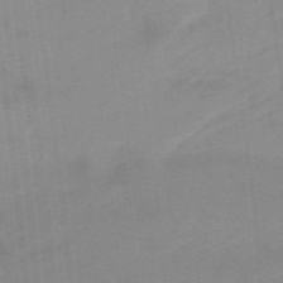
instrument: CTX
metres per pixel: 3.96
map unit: lHb
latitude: -48.0850
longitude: 83.2565
